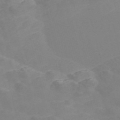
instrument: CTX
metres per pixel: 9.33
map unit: Nve
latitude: -56.7085
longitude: 52.3495
